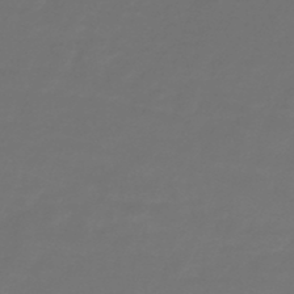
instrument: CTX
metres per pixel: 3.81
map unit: lHb
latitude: -43.8611
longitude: 69.5777
